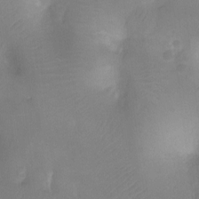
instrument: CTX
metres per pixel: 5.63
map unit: Ht
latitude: -9.6155
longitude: -34.4790
